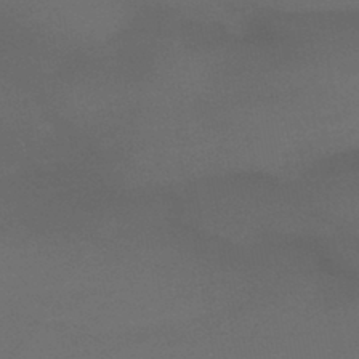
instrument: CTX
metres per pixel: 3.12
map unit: lHb
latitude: -43.4643
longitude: 75.1620
